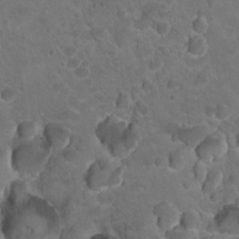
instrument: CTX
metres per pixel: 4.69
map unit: Nhu
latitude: 18.1389
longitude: -33.0081
